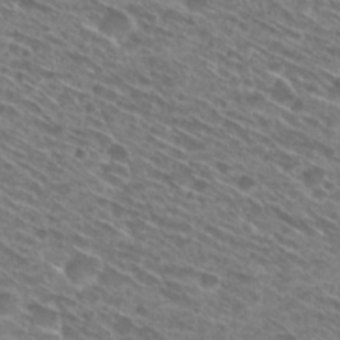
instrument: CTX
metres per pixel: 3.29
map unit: Hto
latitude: 28.6679
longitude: -45.0836
